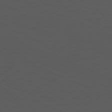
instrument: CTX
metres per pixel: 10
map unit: Ap
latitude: -81.8045
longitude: -75.9528
